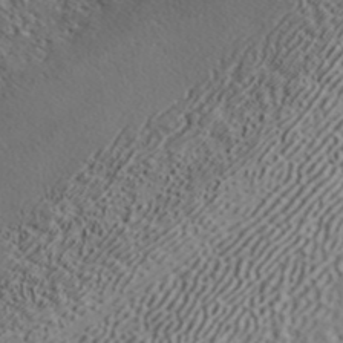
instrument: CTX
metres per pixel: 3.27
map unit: ANa
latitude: 42.0822
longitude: 52.5573
